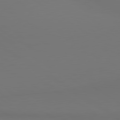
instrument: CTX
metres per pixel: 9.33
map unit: lApd
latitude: 80.8569
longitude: 152.2739
